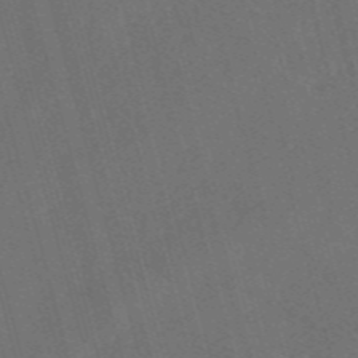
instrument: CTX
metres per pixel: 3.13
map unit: eAb
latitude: 47.5183
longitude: 117.6154
